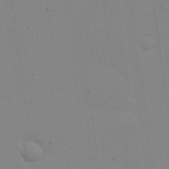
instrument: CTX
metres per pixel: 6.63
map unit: Hve
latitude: 26.1956
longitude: -92.6679
